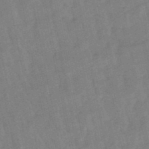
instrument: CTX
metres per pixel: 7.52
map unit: lHb
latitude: -49.0298
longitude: 78.3117
